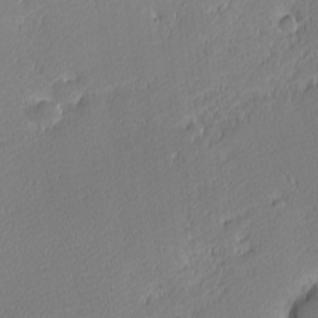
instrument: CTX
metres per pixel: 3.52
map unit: eHh
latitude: -2.1227
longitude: -84.2523
